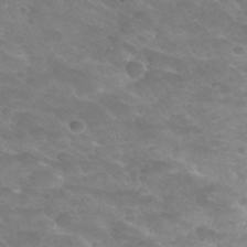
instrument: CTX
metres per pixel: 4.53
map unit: Hto
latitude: 33.9906
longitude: -49.8016
